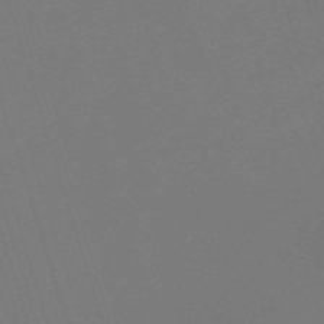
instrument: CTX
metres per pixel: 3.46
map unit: eHh
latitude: -62.6518
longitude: 51.2376
